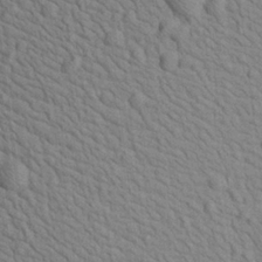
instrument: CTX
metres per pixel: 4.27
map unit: Aa
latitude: 22.4412
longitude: -138.9325
